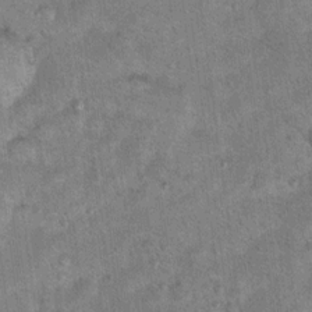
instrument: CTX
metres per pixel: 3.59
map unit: Hto
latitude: 11.9339
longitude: -37.4615
